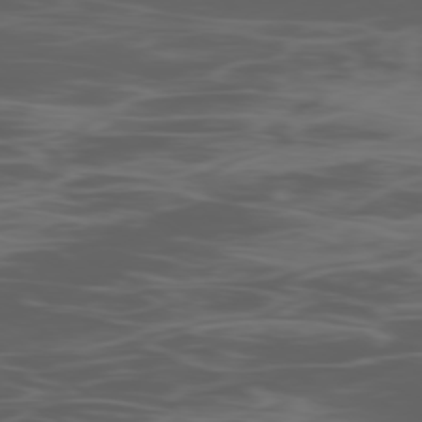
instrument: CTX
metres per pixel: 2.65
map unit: Ap
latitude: -78.8786
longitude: -71.8016
